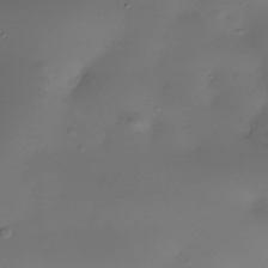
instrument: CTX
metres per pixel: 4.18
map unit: Nhe
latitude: -35.3321
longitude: -117.5182
